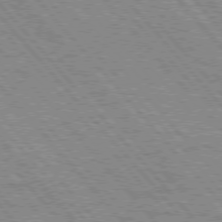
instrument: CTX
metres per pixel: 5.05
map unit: Hpe
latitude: 75.7639
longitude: -154.1011
